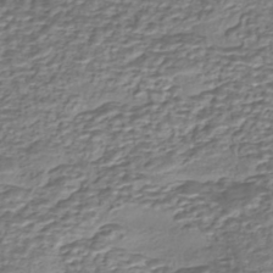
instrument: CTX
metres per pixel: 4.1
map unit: eHh
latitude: -43.3698
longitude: 121.0486
